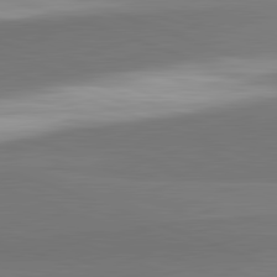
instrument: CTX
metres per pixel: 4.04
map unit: lApd
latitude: 82.2333
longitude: 149.6533
